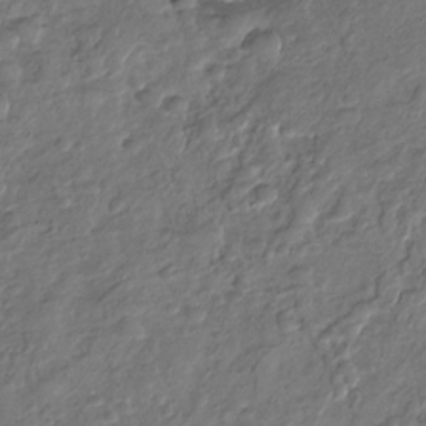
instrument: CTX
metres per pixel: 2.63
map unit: Nhu
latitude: -30.8975
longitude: -60.7813
